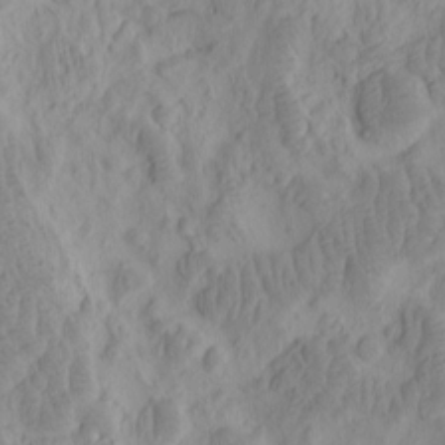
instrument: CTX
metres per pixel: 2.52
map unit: eHh
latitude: -1.9745
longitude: 16.0283
